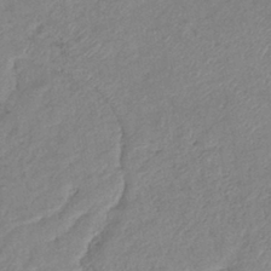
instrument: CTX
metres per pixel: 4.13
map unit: eHb
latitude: -40.0472
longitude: 78.1416
